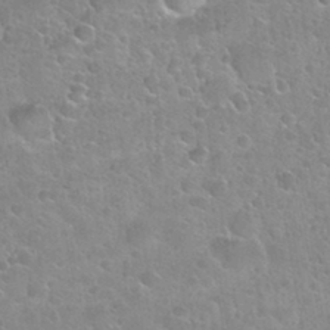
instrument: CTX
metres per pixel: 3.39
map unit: Nhu
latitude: 30.5735
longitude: -53.4427
